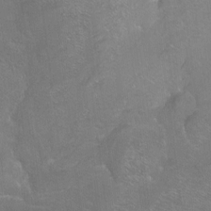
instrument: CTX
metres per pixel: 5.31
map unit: Ht
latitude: -7.3698
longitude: -36.5546
